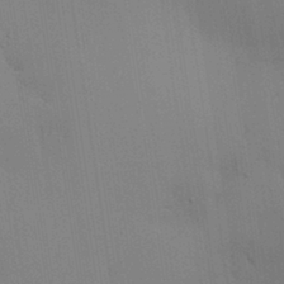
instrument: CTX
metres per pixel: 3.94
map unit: lAvf
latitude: 25.2348
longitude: -111.9528
